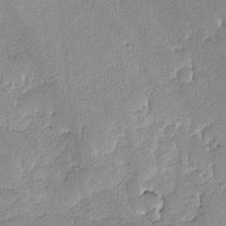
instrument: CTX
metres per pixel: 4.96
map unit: lAvf
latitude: -8.3873
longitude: -112.5546
